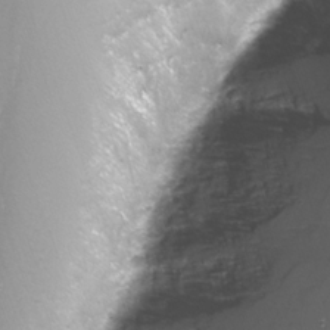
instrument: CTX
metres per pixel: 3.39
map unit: Nhu
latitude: -10.0661
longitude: -76.7435
